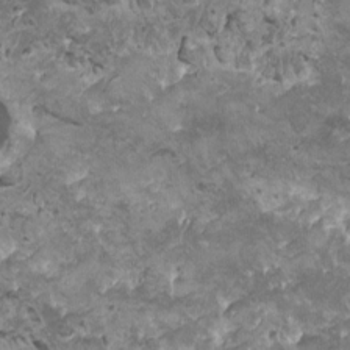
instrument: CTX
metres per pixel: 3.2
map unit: HNhu
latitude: -0.1039
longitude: 2.0472
